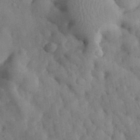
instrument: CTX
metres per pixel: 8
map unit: eHh
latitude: 30.4601
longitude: -76.6490
